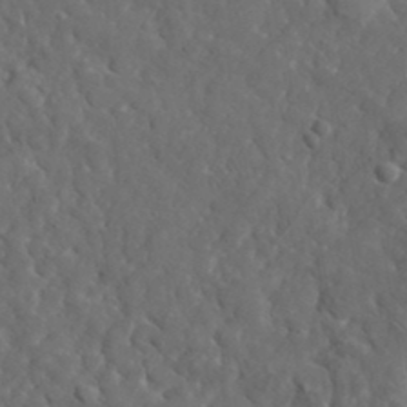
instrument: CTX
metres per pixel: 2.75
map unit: lHvf
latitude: 35.5938
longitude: -86.5168
